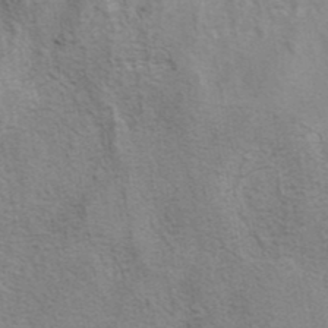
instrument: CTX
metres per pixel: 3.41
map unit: eAb
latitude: 41.1403
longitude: 106.1417
